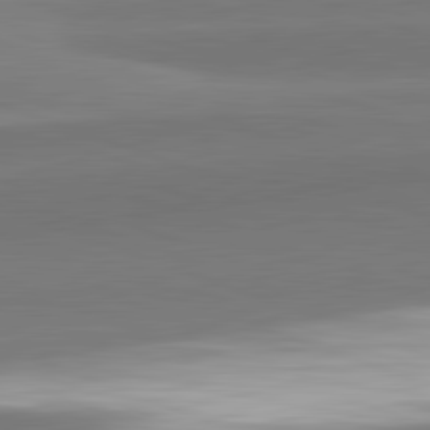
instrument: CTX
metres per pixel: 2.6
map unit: lApd
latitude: 82.4223
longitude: 152.7652
